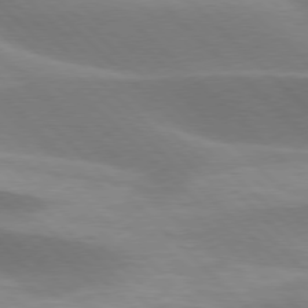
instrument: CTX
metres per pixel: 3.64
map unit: lApd
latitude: 77.1214
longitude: -51.5371
